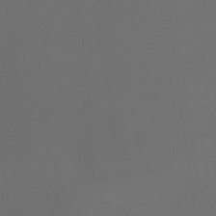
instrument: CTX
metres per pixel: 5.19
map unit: HNhu
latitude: 10.4034
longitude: 11.4266
